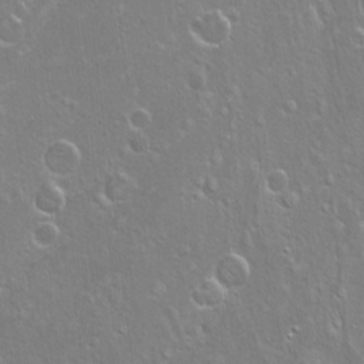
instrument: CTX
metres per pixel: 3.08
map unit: Hto
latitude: -6.9352
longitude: -44.5168
